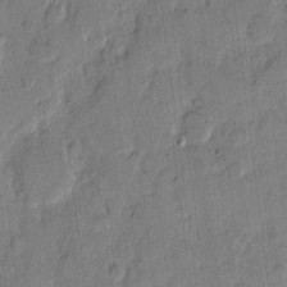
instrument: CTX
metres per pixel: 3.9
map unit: eHh
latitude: 11.0648
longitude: -65.6316
